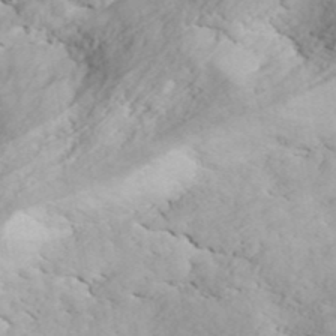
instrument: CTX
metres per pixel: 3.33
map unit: ANa
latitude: 42.5924
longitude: 53.1053
